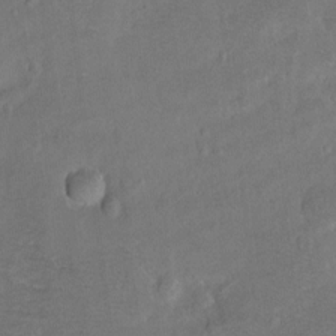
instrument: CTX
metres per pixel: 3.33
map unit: Hto
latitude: -7.6910
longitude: -36.1200
